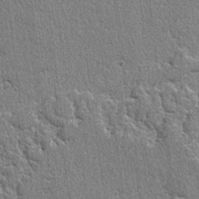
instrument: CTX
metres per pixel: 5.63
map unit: lAvf
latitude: -4.9541
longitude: -109.4993
